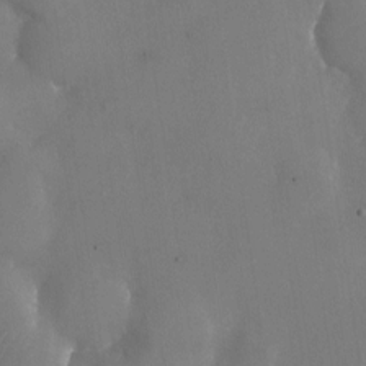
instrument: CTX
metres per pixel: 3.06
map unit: Nhu
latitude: -24.9731
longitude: -70.5923
